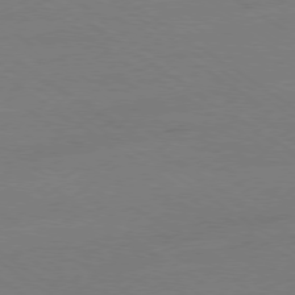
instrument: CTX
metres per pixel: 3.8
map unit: Ap
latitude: -79.0108
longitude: -94.1956
